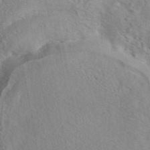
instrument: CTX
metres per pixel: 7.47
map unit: eAb
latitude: 41.4993
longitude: 105.1242
